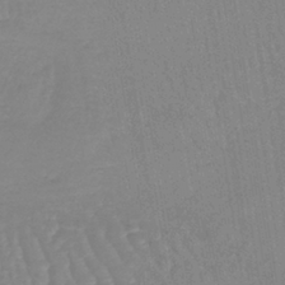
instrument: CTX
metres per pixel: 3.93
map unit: lHb
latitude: -40.3873
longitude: 67.4832
